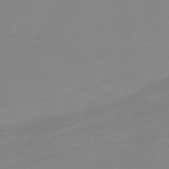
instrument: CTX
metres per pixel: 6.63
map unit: HNb
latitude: -36.8974
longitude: 55.4643
